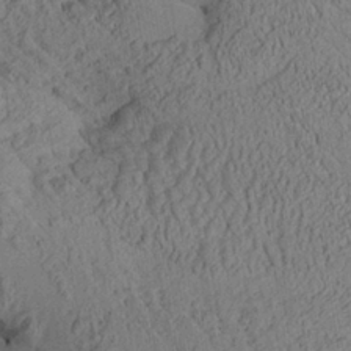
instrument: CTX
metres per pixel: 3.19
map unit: Aa
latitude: 25.1025
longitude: -133.6694
